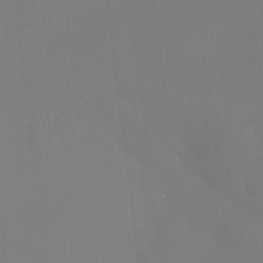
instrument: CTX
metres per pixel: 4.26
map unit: Htu
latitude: -14.4251
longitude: -48.6679
